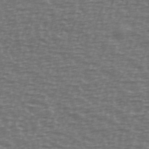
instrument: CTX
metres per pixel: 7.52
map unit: Ave
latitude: 39.0458
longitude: -113.3482
